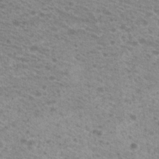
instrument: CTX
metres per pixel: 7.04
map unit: Hto
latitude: 21.4238
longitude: -37.7450
